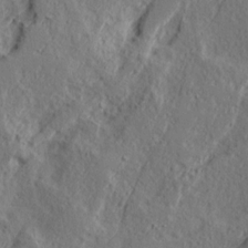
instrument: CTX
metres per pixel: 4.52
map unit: Ave
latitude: 16.2334
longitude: -138.1956
